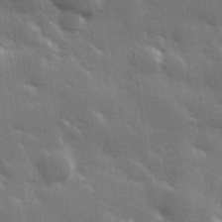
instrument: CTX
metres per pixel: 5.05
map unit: Hve
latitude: 28.5168
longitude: 147.9367
